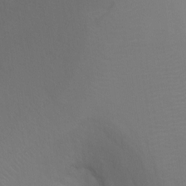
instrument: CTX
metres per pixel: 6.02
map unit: Ht
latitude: -10.0094
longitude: -38.1200
